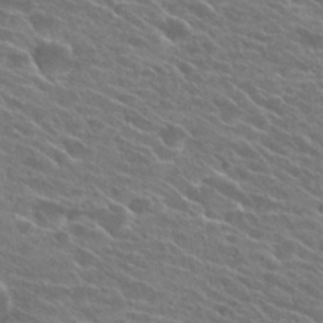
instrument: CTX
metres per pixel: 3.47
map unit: Hto
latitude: 25.6693
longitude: -41.5371
